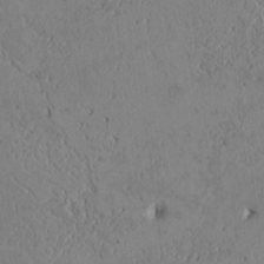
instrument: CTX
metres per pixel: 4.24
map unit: Htu
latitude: 3.2348
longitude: 147.9556
